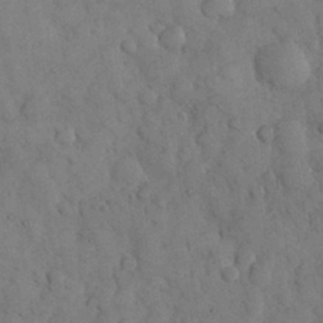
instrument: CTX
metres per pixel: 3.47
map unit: eHh
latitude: 30.9703
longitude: -68.6869
